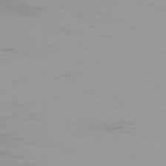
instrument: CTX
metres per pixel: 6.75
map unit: Ap
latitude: -77.1809
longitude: -73.4805
